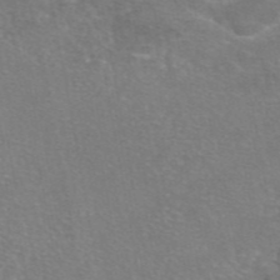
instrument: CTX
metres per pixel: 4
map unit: eAb
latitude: 47.3293
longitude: 106.0850
